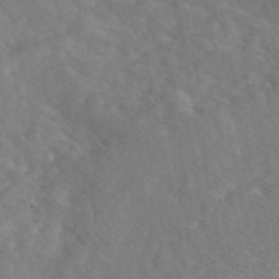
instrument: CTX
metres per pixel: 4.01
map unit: eAb
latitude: 48.6302
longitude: 117.8611
